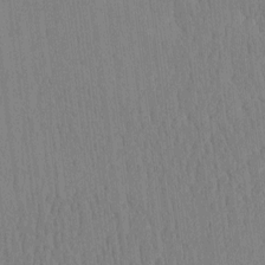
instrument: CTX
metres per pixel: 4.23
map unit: eHh
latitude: -3.8989
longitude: 14.5952
